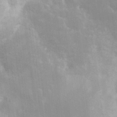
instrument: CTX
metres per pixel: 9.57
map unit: Nve
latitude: -25.2376
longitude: -108.6112
